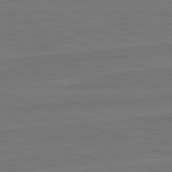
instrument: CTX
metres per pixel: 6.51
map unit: lApd
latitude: 82.1577
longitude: -175.0836
